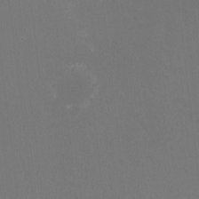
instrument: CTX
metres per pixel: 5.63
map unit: HNhu
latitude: -2.1227
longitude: -0.8569
